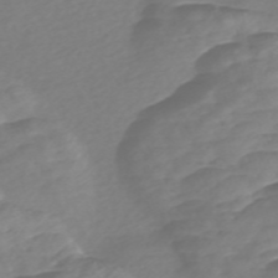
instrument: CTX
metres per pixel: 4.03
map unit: Nve
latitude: -57.6722
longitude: 57.3509
